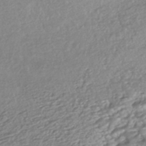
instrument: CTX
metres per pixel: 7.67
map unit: HNhu
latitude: -44.3495
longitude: 95.3320
